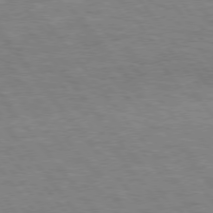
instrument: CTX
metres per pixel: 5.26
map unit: lApd
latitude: 75.7639
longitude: -57.6882
